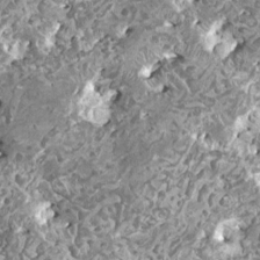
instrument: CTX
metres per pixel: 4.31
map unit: HNhu
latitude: 0.4223
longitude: 5.9745
